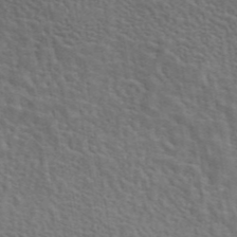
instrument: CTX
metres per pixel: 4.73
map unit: eAb
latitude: 43.8961
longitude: 112.1984
